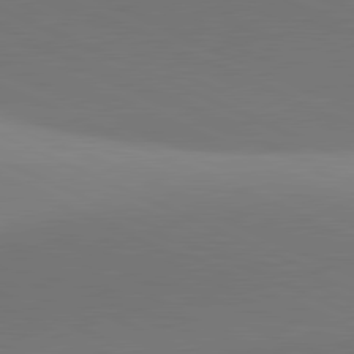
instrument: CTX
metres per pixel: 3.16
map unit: lApd
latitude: 81.5560
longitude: 144.6708
